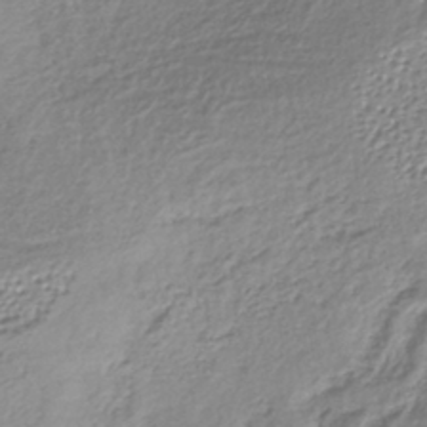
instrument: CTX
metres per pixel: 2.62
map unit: lHb
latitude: -38.1984
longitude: 68.1227
